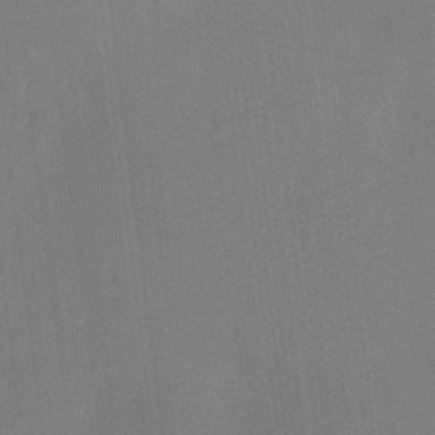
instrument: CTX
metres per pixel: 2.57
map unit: Nhu
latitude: -13.4455
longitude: -24.0255
